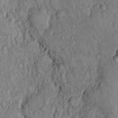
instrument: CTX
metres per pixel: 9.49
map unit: Hto
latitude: 10.1578
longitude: -59.9906
